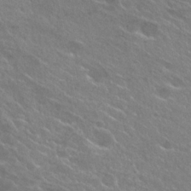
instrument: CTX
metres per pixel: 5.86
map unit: Hto
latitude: 25.3670
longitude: -37.9150
